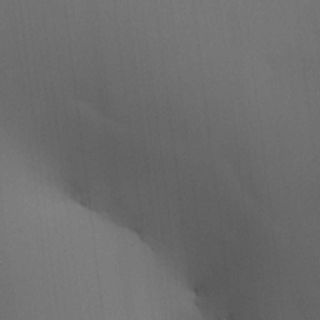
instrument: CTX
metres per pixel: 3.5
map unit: HNhu
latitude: 13.2726
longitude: 11.5966
